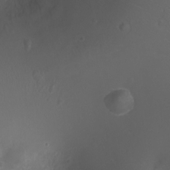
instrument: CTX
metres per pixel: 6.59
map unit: Ht
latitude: -3.1809
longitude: -18.4790
